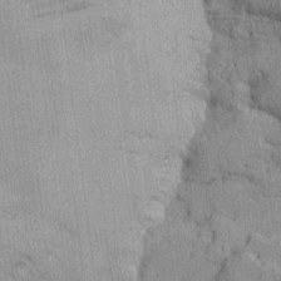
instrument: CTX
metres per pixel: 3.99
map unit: Htu
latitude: -4.9919
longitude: 152.5573
